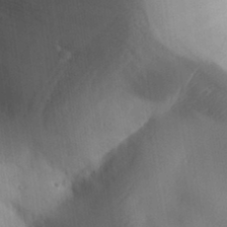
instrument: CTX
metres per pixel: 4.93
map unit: Aa
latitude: 32.4034
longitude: -144.5357
